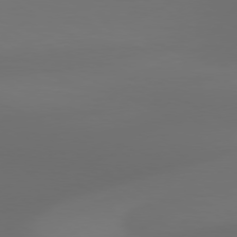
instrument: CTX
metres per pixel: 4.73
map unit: Hpe
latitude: 76.4979
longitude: -131.6505
